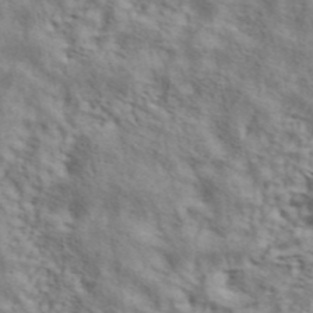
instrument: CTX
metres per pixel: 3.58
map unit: ANa
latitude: 42.9325
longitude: 54.5574
